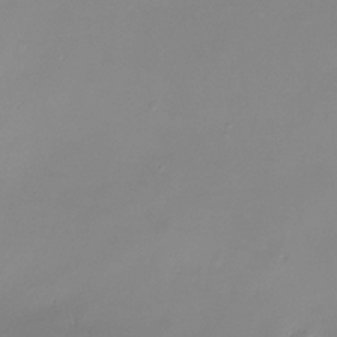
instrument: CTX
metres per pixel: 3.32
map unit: Nhe
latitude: -32.2551
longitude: -117.9339
